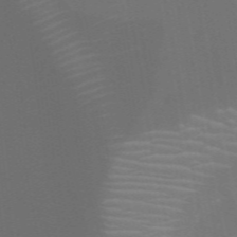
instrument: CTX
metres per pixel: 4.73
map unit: Nhu
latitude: 27.5938
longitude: -61.6505
